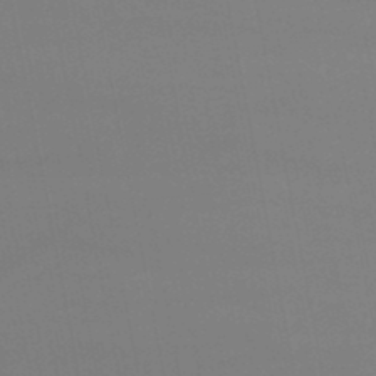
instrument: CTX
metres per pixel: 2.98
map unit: lHb
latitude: -47.3131
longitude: 58.3495
